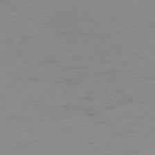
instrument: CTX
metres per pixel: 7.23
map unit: Ap
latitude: -78.4251
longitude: -63.1403
